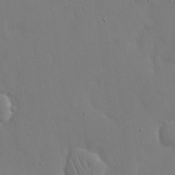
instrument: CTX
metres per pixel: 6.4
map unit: eHh
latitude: 16.0822
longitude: -71.5371
